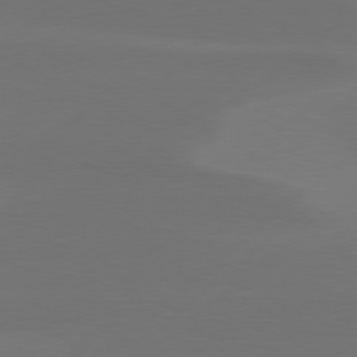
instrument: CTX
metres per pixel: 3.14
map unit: Hpe
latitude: 78.3656
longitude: -130.7247
